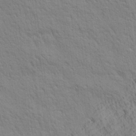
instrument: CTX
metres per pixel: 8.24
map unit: Ave
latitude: 21.1592
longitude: -140.3656
